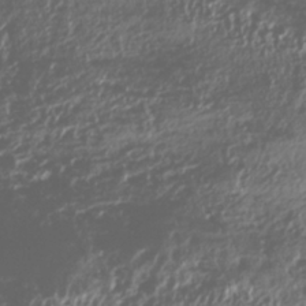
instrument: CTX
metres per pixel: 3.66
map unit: HNhu
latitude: -40.7274
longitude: 101.8044
